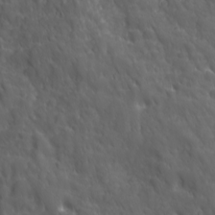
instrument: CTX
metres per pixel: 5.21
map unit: Ave
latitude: 19.1592
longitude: -132.9136
